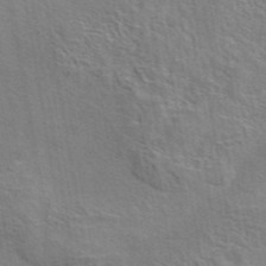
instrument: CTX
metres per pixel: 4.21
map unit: eAb
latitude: 42.9892
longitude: 108.0094
